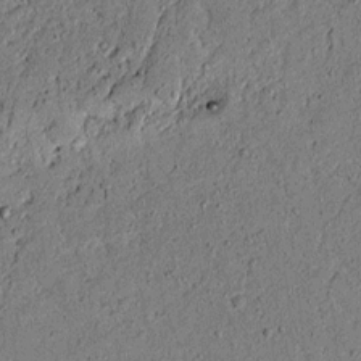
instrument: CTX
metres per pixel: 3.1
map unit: lAvf
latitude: 5.0080
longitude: 168.1794
